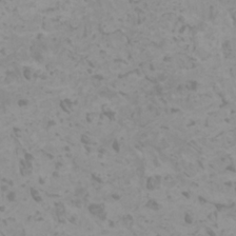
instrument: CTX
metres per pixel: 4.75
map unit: HNhu
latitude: 0.5356
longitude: 2.4818
